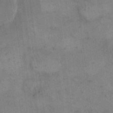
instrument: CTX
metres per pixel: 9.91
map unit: eHh
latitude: 14.9514
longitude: -67.1214
